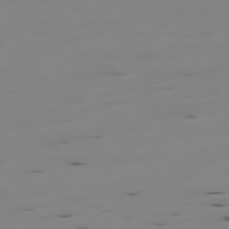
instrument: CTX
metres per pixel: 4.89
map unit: Hpe
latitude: -78.5007
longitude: -20.0255
